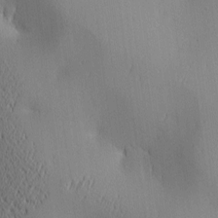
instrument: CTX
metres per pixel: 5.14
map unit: lAa
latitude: 2.7057
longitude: -116.9892
